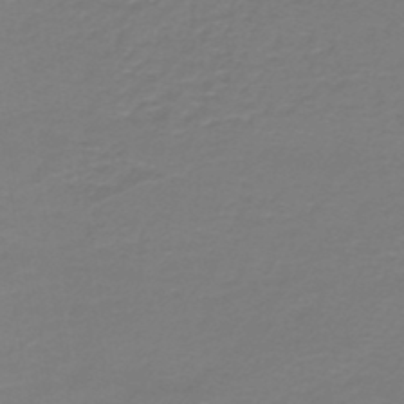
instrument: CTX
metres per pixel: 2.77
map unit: HNb
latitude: -46.2361
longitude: 53.5588
